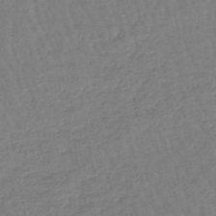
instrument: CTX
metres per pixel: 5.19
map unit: eHb
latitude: -45.5777
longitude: 80.7652
